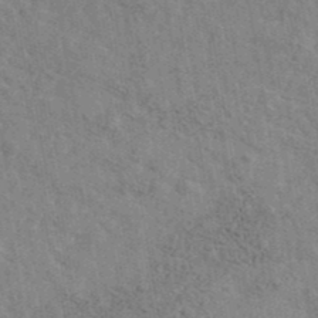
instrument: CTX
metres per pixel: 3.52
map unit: Ave
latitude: 41.9906
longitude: -109.4993
